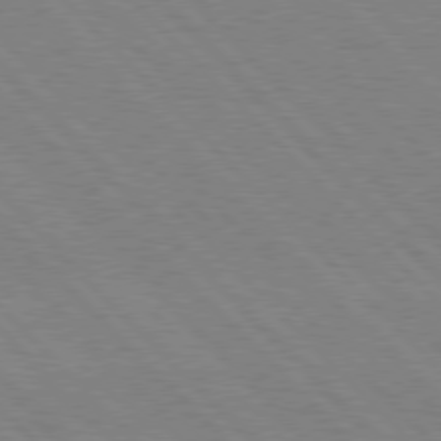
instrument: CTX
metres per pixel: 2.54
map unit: Hpe
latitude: 76.8758
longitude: -126.9325
